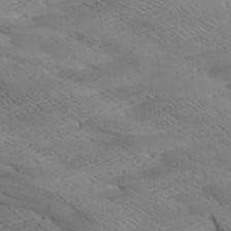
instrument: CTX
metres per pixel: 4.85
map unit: Aa
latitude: 8.6302
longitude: -140.4412
